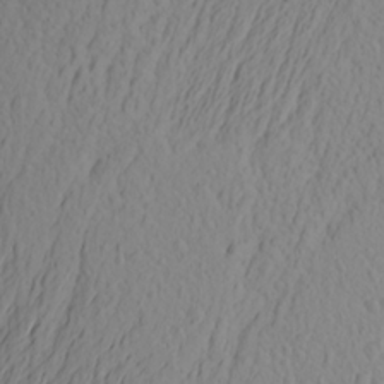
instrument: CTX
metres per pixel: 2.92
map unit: Aa
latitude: 24.8380
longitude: -146.1389
